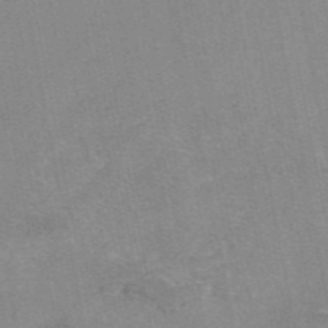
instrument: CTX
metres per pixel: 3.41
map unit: eAb
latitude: 48.6113
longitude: 103.8045
